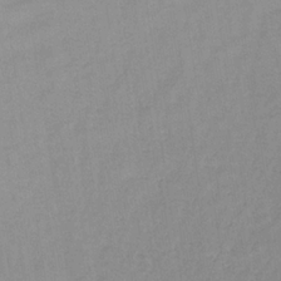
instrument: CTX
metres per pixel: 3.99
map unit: lHb
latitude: -33.4833
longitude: 64.9731
